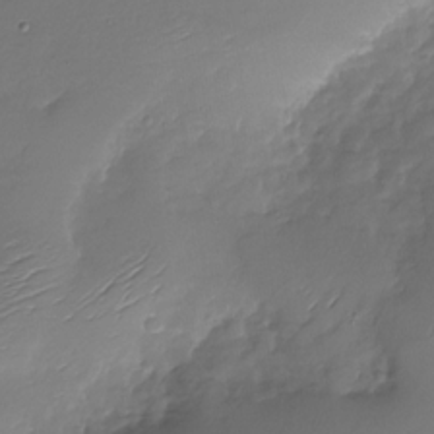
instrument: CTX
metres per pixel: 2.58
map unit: Nhu
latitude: -28.5007
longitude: -60.3089
